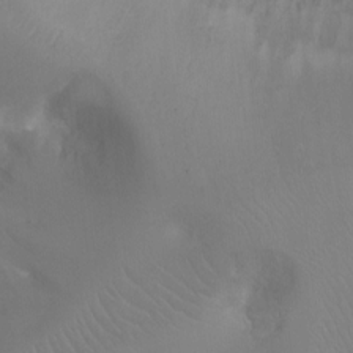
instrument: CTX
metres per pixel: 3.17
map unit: Ht
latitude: -4.6707
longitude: -28.4601
